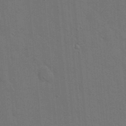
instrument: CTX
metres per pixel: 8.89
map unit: eHh
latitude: 19.6505
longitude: -63.9717
